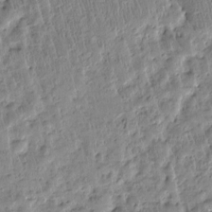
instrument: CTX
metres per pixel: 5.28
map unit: Htu
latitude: -4.8219
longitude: 173.0297
